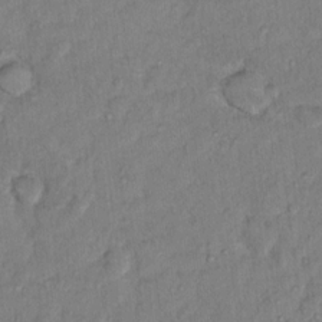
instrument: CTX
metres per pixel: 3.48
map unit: Hto
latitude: 13.4427
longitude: -37.4049
